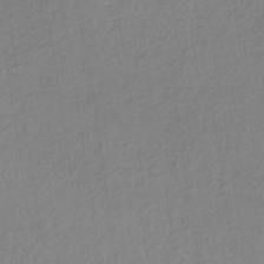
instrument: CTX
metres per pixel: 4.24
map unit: lHb
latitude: -35.4454
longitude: 67.0864
